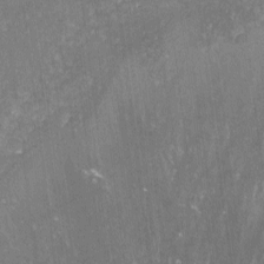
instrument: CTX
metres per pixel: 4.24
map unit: lHvf
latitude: -14.6519
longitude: -98.6490
